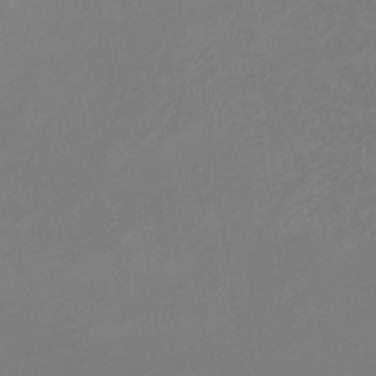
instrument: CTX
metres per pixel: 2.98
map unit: lHb
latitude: -34.5574
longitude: 67.4643
